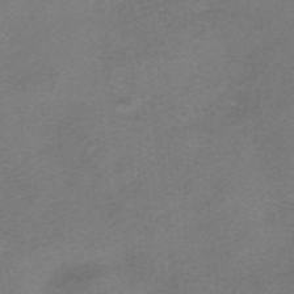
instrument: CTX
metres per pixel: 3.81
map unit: HNhu
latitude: -40.8219
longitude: 103.8422
